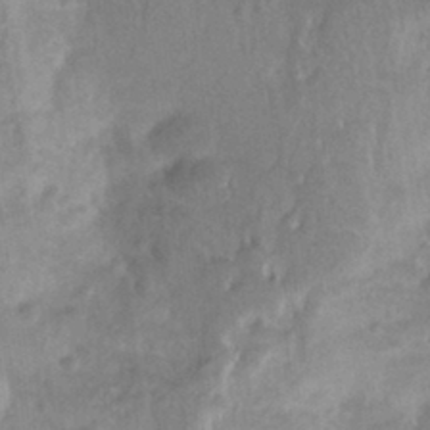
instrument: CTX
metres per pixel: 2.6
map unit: Nhu
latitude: -12.1606
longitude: -74.2523
